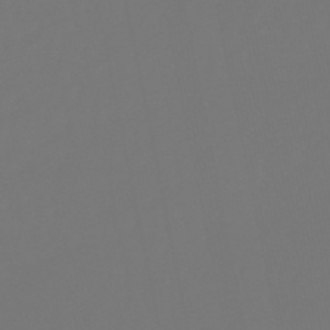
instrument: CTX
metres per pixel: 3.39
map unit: eHb
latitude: -50.1984
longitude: 79.8611
